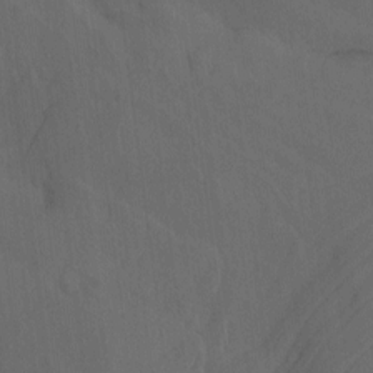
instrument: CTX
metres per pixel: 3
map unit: Nhu
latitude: -7.8044
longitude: -68.3467
